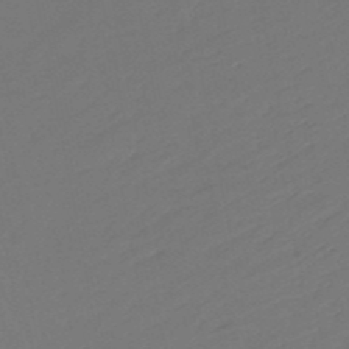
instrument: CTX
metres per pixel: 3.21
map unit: eHb
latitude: -49.7667
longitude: 83.2187
